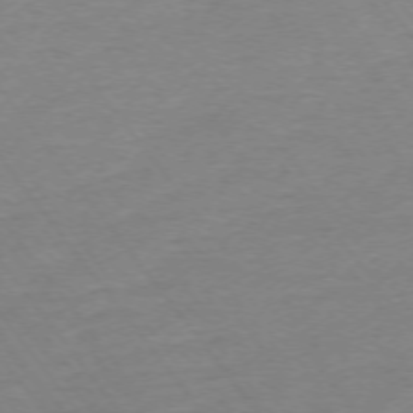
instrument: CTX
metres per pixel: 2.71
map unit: Ap
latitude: -74.6897
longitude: -84.5168
